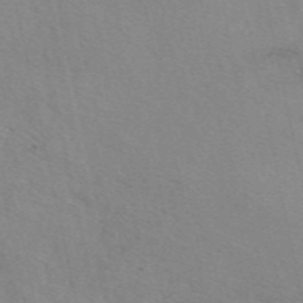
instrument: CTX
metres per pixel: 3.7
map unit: eAb
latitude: 50.1577
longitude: 106.3873
